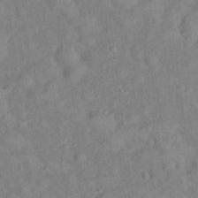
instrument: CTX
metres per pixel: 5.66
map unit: Hto
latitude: 17.3671
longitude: -52.8191
